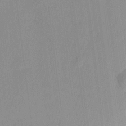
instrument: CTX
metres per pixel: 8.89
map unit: HNhu
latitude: 11.6316
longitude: 9.2187
